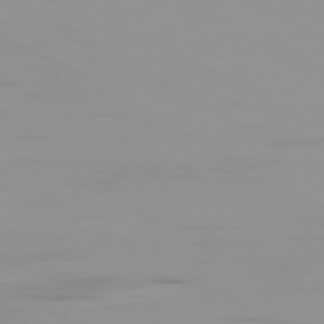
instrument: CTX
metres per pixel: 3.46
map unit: Ap
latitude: -79.9367
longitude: -77.1970
